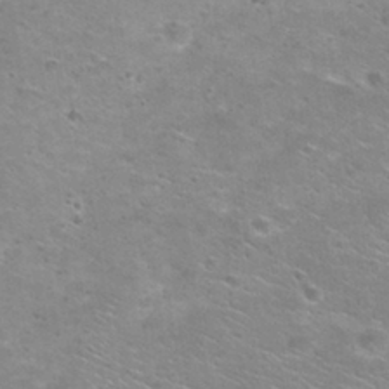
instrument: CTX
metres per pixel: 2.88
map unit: Nhu
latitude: 29.4237
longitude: -49.1781
